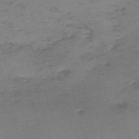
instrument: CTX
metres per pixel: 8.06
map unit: eHh
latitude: -61.8044
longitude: 50.9920
